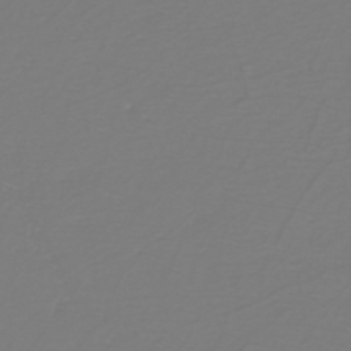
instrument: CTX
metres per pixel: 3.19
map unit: eHh
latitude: -42.8785
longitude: -33.2915
